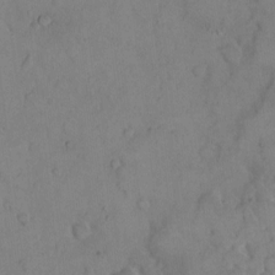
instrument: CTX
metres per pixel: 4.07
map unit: Hto
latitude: 9.2348
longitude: -61.4804
